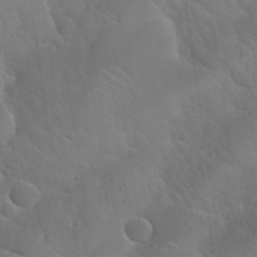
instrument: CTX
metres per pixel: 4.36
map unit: Nhu
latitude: 31.0837
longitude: -53.9150
